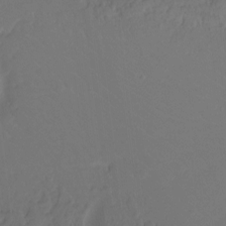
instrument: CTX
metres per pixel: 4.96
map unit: Hto
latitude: -8.8219
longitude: -42.6491
